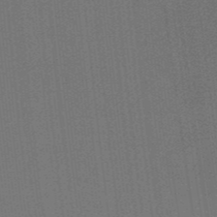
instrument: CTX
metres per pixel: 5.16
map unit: HNb
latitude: -48.4251
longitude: 59.6532
